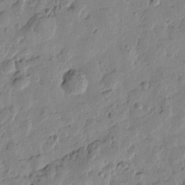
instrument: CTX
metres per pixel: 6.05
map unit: Htu
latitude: -0.0472
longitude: -177.7071
